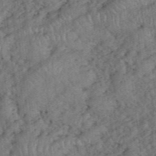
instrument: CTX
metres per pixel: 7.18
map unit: eHh
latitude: 39.2726
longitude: -55.9528
